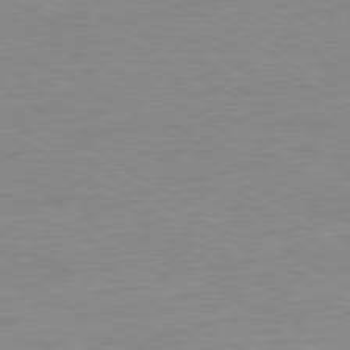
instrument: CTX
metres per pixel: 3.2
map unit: Ap
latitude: -80.6519
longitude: -86.7246
